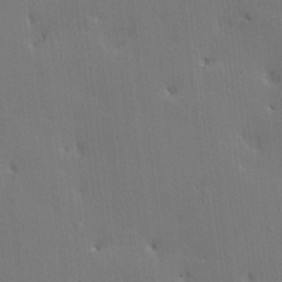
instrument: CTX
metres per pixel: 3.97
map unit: Nve
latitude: -8.2928
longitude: 175.6154
